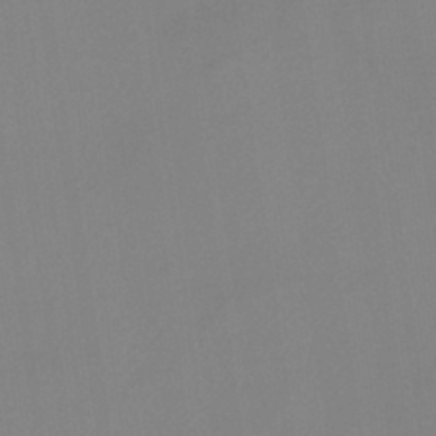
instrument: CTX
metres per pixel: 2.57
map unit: HNb
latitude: -36.4062
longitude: 54.6519
